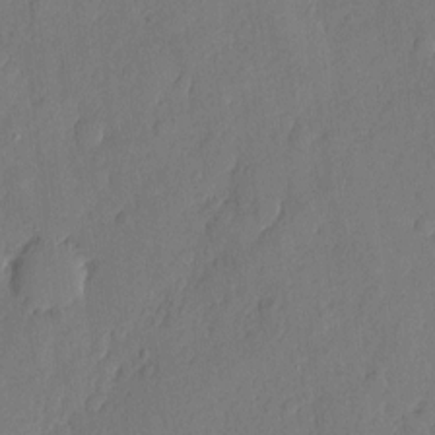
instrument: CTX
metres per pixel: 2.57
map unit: eHh
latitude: 5.6694
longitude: -74.9514
